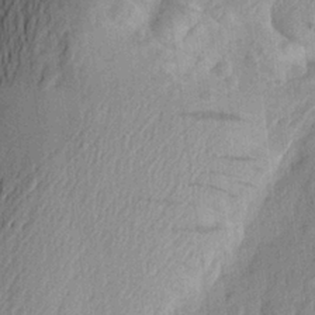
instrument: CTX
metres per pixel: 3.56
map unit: Aa
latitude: 24.5545
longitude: -149.0458
